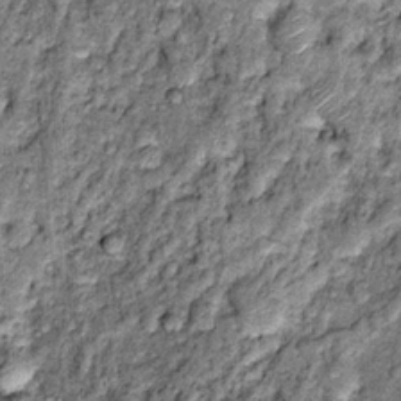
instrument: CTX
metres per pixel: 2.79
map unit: Hto
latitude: 14.1200
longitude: -34.7435
